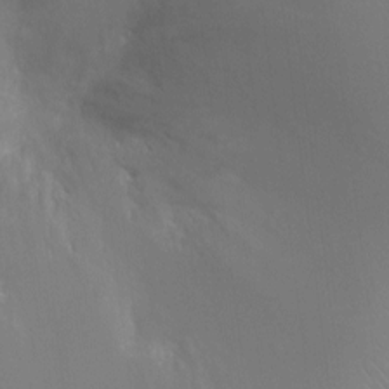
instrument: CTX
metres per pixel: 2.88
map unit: Ht
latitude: -8.7652
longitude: -24.5167
